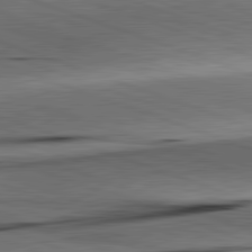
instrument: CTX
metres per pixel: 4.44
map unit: lApd
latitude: 81.9339
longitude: -151.5938
